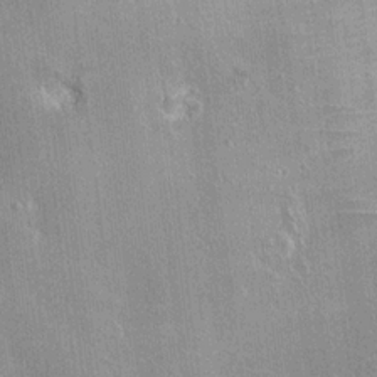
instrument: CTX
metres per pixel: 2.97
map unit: Ht
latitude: 3.1592
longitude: -19.1970
